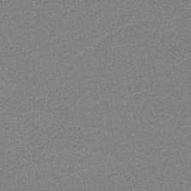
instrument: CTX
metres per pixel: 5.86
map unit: HNb
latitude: -49.2565
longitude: -44.4979
